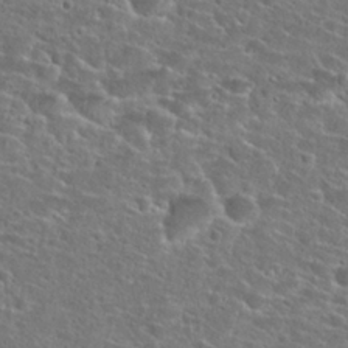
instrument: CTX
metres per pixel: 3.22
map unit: Hto
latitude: 25.5371
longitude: -49.3860
